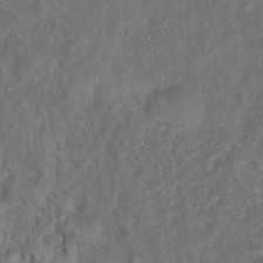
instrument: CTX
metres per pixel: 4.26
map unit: Ht
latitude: 15.4238
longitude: -37.6883
